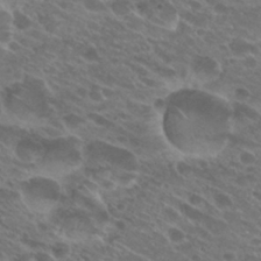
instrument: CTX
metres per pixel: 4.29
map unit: Hto
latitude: 25.4048
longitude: -40.1388
